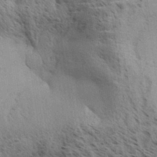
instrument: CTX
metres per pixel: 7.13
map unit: Aa
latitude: 32.8380
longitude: -140.7246
